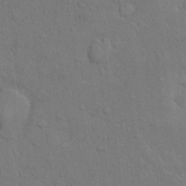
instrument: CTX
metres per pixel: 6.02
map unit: Hto
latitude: 10.1011
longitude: -61.2348
